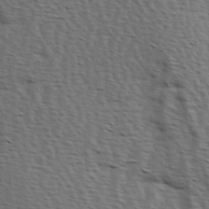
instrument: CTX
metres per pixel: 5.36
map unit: Hve
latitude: 2.5923
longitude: -123.1403
